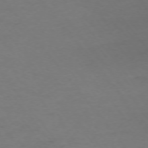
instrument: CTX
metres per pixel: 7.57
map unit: Ap
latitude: -75.5588
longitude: -84.3656
